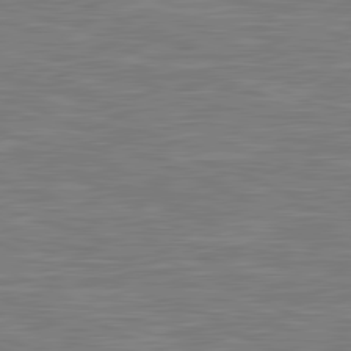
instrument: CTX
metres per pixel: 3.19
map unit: lApd
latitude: 81.5182
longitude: -167.8961
